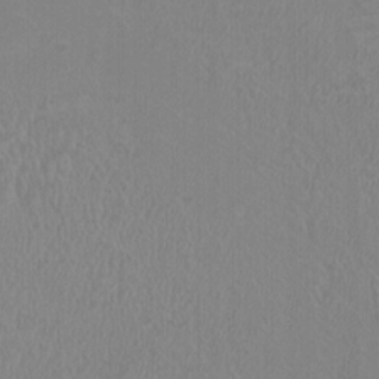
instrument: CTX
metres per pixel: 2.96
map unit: HNhu
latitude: 3.5371
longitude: -2.3278
